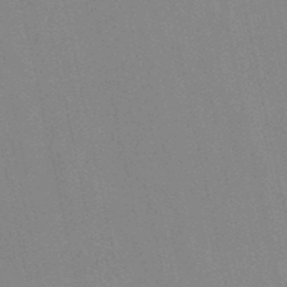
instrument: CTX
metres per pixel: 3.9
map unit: lHb
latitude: -49.2943
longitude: 69.0864
